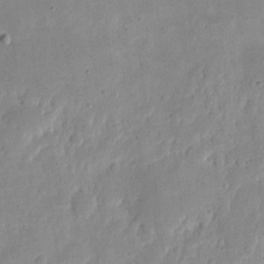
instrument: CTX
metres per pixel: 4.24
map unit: eHh
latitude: 7.8961
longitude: -71.8205
